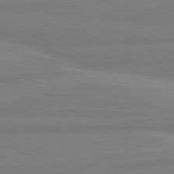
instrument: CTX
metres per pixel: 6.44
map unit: lApd
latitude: 81.8016
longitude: -175.3671
